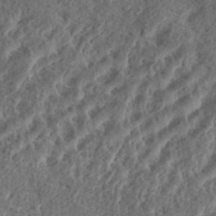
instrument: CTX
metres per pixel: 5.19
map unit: eHh
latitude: 36.9892
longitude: -135.6127
